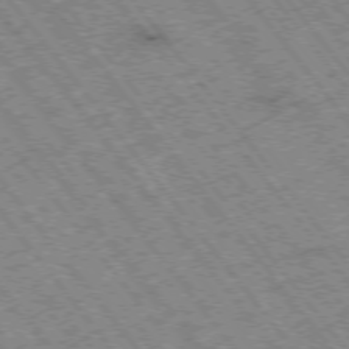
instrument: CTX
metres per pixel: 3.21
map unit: Hpe
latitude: -75.7100
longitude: -20.6869
